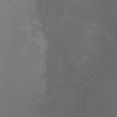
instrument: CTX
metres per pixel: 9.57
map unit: Ht
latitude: -0.9920
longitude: -38.5357
